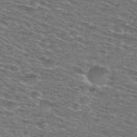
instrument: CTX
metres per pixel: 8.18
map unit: Hto
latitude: 28.2333
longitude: -48.7813
